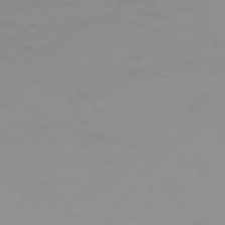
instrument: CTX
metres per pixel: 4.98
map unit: Ap
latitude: -74.0661
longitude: -80.1767
